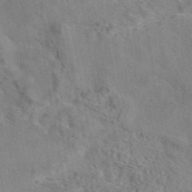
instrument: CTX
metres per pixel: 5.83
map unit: eAb
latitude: 42.8947
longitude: 104.1228
